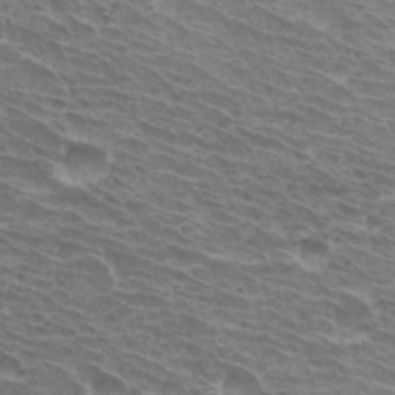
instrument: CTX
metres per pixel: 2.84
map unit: Hto
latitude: 31.3482
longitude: -41.8205
